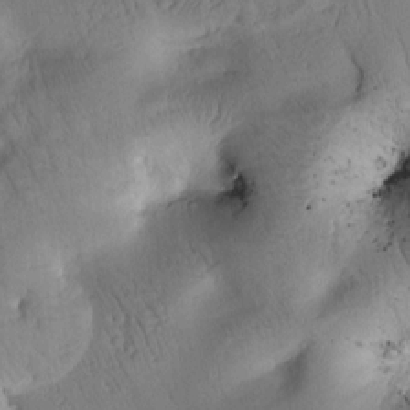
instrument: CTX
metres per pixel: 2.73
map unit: Htu
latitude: 2.5357
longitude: 178.0283
